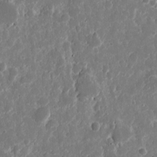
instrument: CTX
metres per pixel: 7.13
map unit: eHh
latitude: 11.3293
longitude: -72.0255
